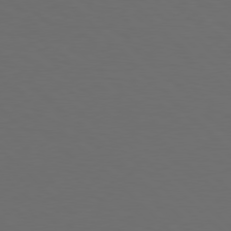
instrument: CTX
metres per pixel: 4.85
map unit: Hpe
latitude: 77.8205
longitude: -169.5560
